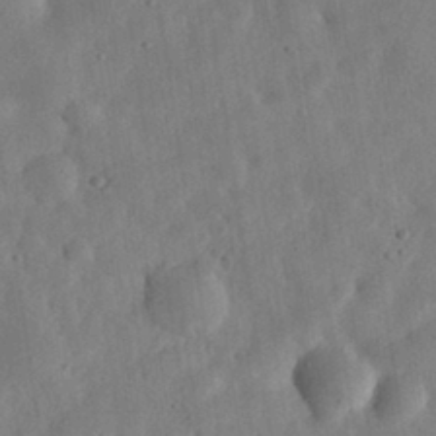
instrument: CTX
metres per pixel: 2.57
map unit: eHh
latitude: 31.3482
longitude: -75.7450
